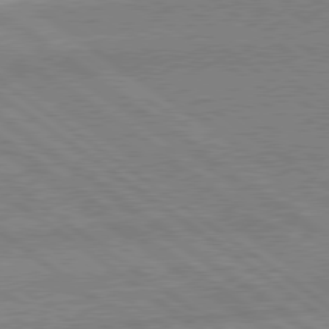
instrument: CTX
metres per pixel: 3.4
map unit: lApd
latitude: 78.9514
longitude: -164.4223
